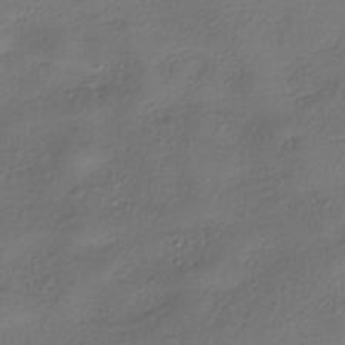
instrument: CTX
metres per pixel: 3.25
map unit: eHh
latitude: -41.8611
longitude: 122.5196
